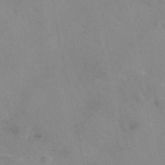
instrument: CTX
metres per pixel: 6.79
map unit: eAb
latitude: 49.2726
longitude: 104.5573
